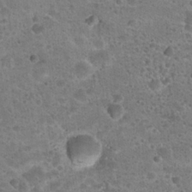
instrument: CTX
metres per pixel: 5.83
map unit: Hto
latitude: 22.8947
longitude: -49.5749
